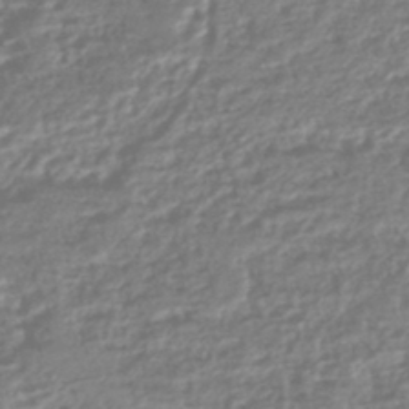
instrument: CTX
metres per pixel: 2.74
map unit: HNhu
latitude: -44.7841
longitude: 97.8611
